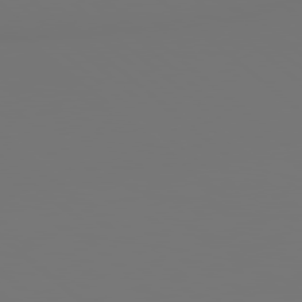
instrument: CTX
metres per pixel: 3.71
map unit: Hpe
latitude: 78.7813
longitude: 178.0850
